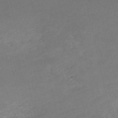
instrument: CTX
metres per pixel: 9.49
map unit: HNb
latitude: -54.7274
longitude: -36.1956
